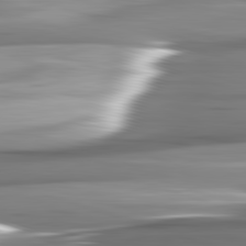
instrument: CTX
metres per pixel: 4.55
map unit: lApd
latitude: 82.4601
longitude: -141.4237
